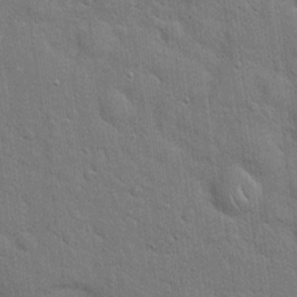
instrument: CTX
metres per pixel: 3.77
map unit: Hto
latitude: 19.8016
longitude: -52.0633
